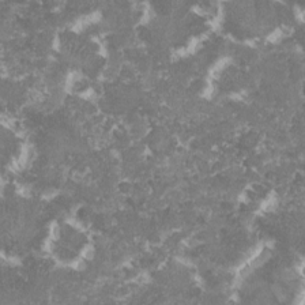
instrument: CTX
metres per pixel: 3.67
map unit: lHvf
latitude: -16.1606
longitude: -99.3481
